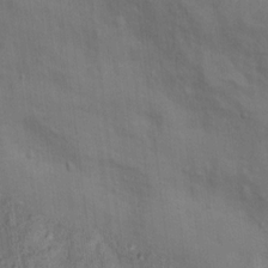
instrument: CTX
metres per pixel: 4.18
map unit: Nhu
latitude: 13.7450
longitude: -30.2901
